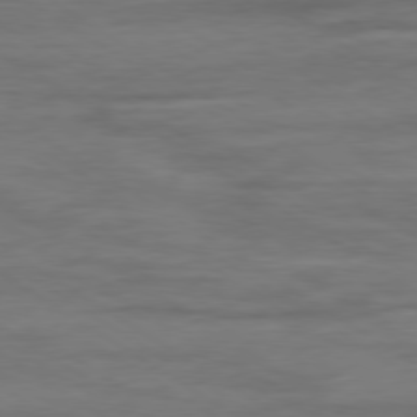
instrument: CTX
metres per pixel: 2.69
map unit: Ap
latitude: -80.0472
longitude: -104.0822
